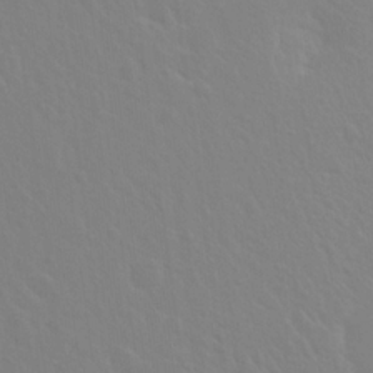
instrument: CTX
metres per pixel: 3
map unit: Hto
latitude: 18.4223
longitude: -39.8016
